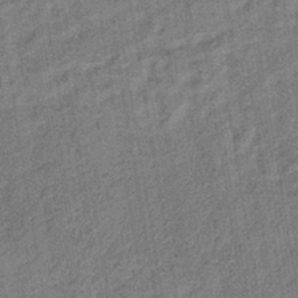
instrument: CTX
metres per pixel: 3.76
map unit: lHb
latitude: -38.8408
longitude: 74.2173
